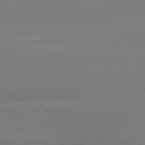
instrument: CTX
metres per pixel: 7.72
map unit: lApd
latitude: 80.2711
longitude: -148.3845
